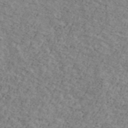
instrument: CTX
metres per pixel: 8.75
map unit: Ave
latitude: 41.3481
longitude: -108.5545
